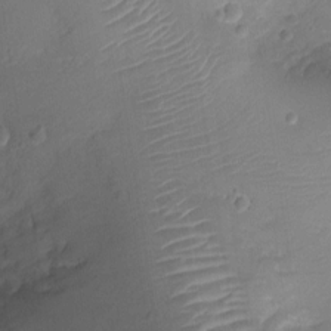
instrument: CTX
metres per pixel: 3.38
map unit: Ht
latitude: -1.9367
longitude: -16.4979
